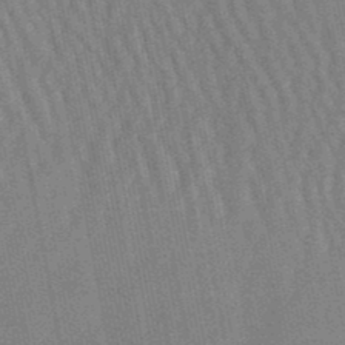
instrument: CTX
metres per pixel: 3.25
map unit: lHb
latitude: -49.5966
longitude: 68.6518
